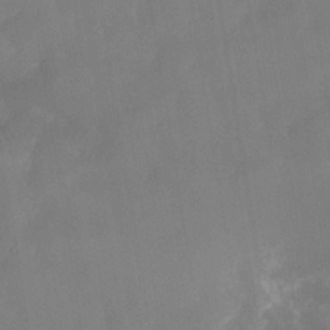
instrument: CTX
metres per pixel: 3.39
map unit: Nhe
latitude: -37.5777
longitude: -118.2522
